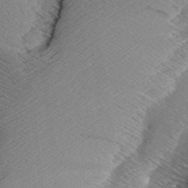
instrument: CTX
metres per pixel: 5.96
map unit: Aa
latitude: 7.8205
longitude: -140.5356
